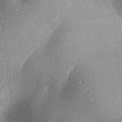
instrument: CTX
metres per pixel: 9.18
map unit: Aa
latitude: 31.6316
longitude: -141.6504
